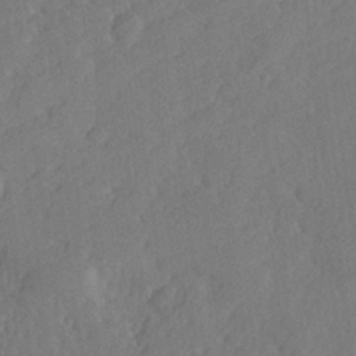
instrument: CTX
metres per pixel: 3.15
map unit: lHvf
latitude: 25.9906
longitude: 143.9556
